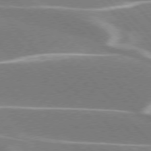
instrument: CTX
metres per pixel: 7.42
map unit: lApd
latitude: 76.2144
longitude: -63.9906
